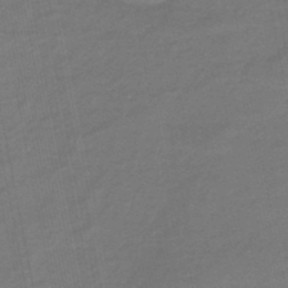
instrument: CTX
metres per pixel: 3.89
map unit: eHb
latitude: -46.4062
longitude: 87.7100
